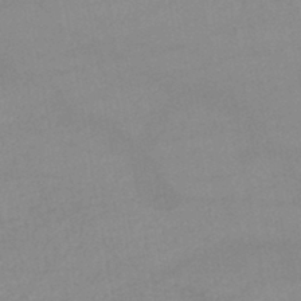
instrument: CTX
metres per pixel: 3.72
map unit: lHb
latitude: -44.1606
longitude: 67.3887
